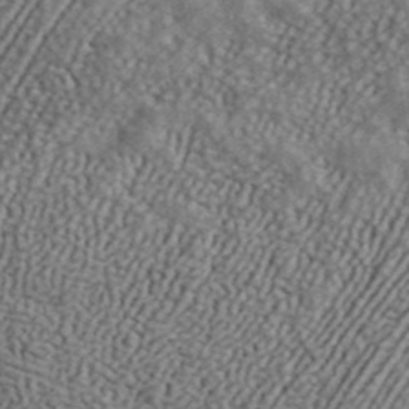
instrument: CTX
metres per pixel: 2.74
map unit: ANa
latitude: 42.6302
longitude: 48.0850
